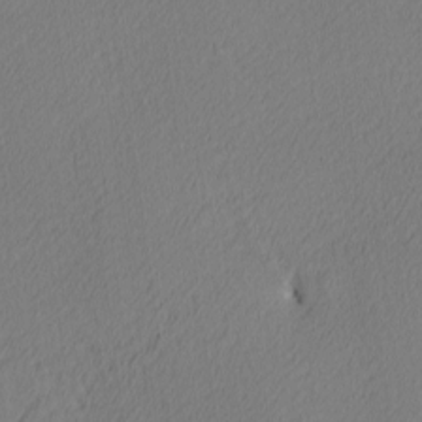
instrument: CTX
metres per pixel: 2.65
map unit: Ave
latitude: 3.4804
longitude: -114.9135
